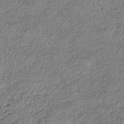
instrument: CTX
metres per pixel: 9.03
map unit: eHh
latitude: -41.9367
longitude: 123.1620
